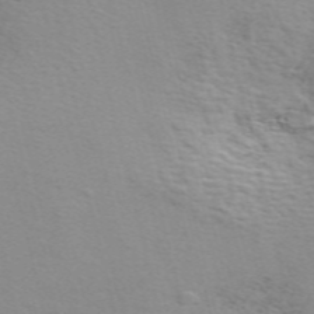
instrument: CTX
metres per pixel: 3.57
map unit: ANa
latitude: 51.5182
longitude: -71.1592
